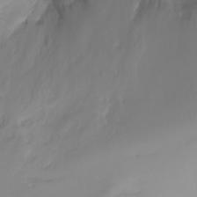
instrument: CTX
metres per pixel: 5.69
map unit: Ht
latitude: -6.8597
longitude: -30.1389
